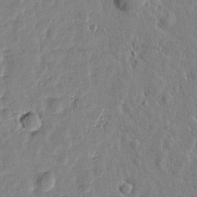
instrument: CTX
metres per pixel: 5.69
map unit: Htu
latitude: 1.5560
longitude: -179.2348
